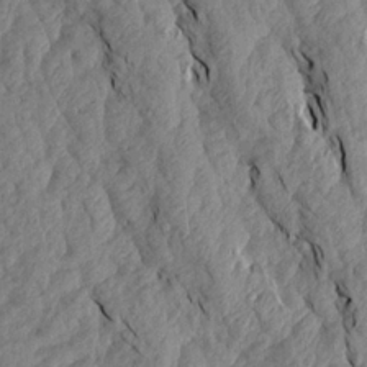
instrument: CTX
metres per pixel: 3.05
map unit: Aa
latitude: 18.3278
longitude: -145.9528
